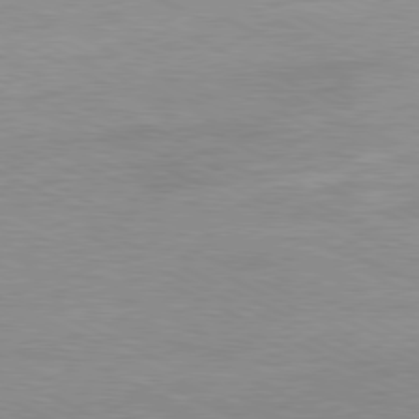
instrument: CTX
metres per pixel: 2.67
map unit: Ap
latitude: -81.0298
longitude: -85.1403
